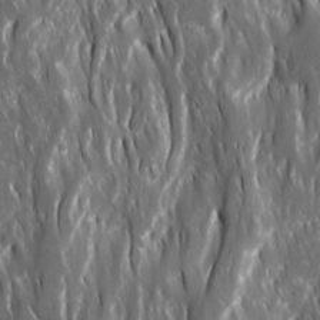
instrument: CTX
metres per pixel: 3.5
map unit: Ave
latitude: 15.4049
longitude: -133.5371
